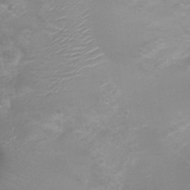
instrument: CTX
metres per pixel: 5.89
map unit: Nhu
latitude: 4.7813
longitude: -17.5371
